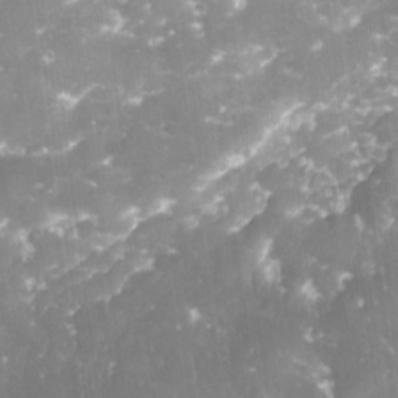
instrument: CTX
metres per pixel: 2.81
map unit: Nve
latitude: -17.9178
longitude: -58.8947
